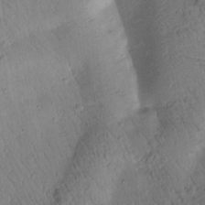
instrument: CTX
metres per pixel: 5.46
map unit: Htu
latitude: 1.1214
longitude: 174.7085
